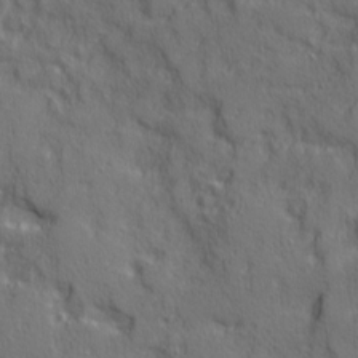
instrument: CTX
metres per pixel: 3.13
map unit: Ave
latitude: 11.9339
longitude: -101.7828
